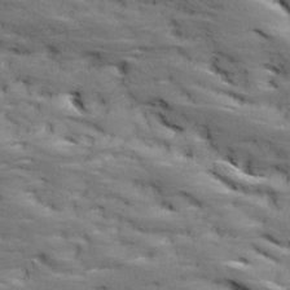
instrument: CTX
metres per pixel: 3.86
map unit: Ave
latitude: 17.5938
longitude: -135.9150
